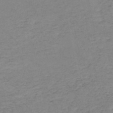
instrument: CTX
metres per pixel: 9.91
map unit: HNb
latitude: -50.4440
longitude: -51.9906
